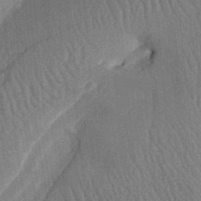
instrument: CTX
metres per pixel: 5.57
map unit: Aa
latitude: 30.9514
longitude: -141.8016
